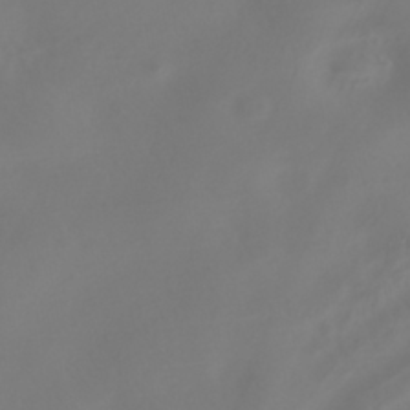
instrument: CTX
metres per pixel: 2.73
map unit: HNhu
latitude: -40.4629
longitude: 99.7477
